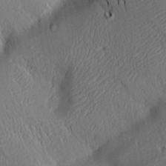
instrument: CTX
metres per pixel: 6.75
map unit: Aa
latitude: 15.4616
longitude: -147.9339
